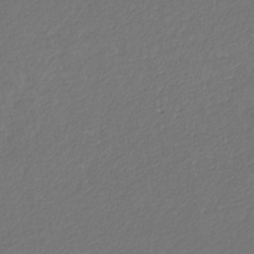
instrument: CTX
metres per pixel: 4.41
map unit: eHb
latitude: -30.2361
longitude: 65.2565
